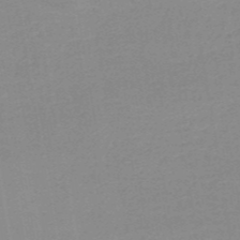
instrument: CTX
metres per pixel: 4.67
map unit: HNb
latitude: -49.6533
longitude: -48.9325
